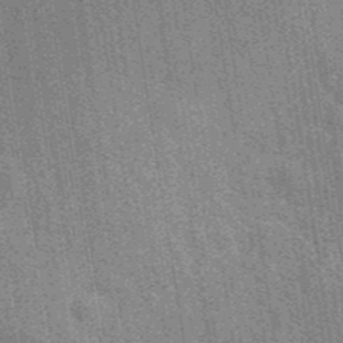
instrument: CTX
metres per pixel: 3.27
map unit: eAb
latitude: 40.1010
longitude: 107.3699
